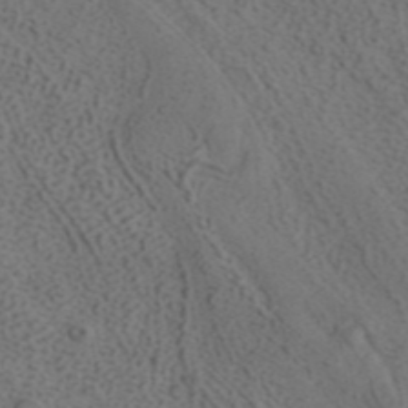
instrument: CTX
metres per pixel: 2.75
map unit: ANa
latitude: 43.2159
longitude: 28.7085
